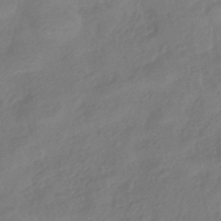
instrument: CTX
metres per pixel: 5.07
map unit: HNhu
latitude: -41.3132
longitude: 93.0486
